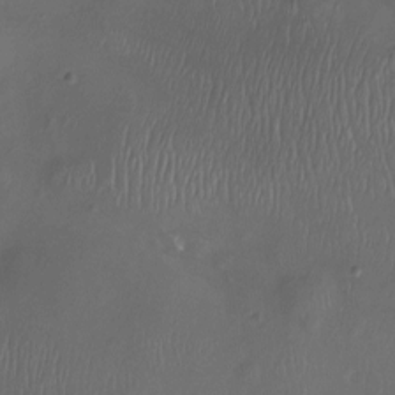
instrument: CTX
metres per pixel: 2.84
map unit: Nhu
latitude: -12.1039
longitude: -41.1592
